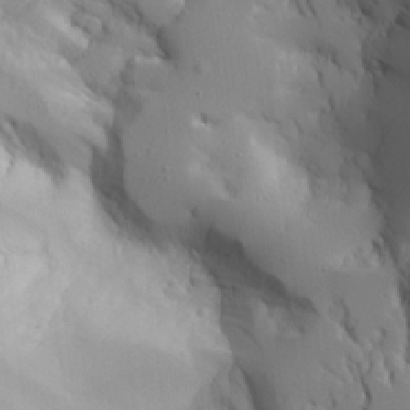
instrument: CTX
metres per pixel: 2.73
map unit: Aa
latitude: 24.9513
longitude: -126.8380
